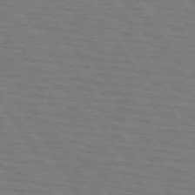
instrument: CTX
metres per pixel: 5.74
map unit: lApd
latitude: 73.1026
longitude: -72.7813
